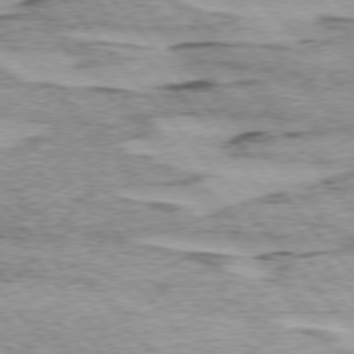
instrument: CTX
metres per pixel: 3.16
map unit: lApd
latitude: 74.9325
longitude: -77.4804
